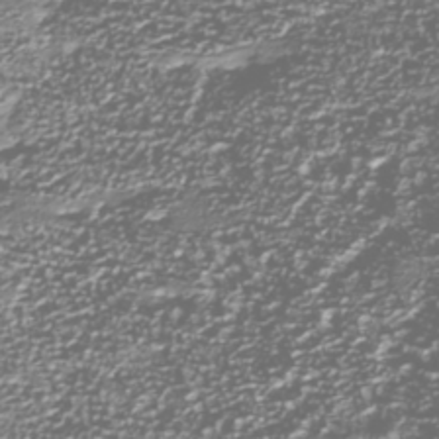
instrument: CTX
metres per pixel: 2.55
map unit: Nhu
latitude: -39.4077
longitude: -82.2522
